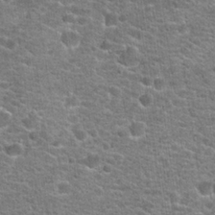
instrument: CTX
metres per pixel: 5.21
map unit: Hto
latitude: 21.3104
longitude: -44.2144
